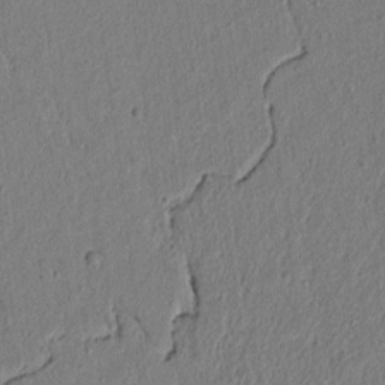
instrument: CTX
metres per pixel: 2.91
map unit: lAvf
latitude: 6.2900
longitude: 166.4440
